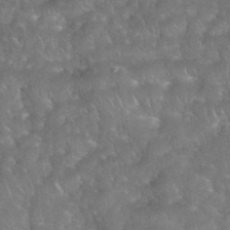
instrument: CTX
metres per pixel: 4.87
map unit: eHh
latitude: 39.4993
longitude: -58.3845
